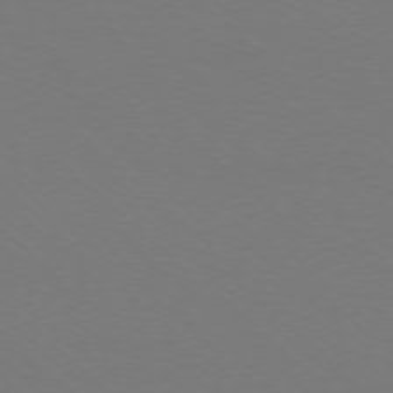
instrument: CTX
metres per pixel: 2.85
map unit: Ap
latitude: -78.0283
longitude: -91.4426
